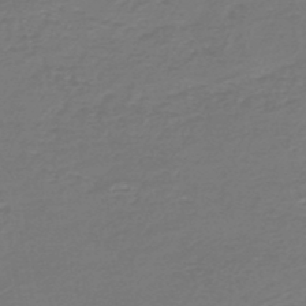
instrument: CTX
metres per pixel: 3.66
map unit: HNb
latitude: -47.3131
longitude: 52.6518
